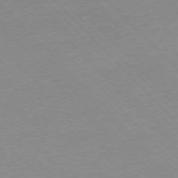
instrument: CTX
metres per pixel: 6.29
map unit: Ap
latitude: -76.5007
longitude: -85.4427
